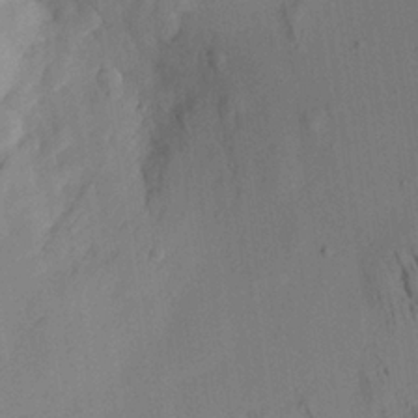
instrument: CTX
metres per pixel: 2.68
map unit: Aa
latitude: 22.1956
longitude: -141.5560
